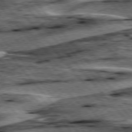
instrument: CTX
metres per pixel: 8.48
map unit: lApd
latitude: 76.5356
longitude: -71.1025
